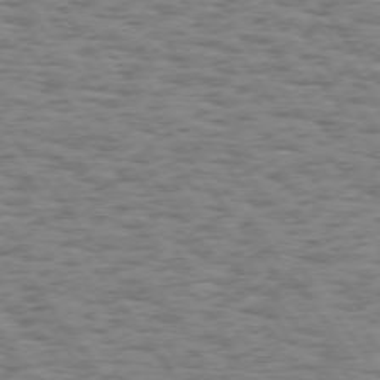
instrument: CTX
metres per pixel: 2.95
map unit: Hpe
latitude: 74.1011
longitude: -134.7624
